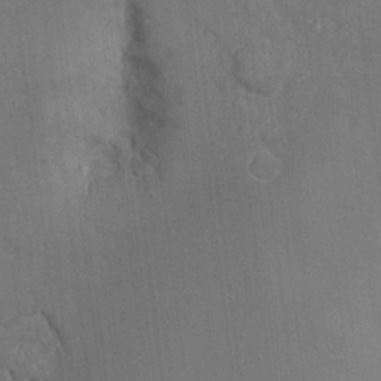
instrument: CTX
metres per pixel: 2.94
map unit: Htu
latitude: -6.0283
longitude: 156.8408
